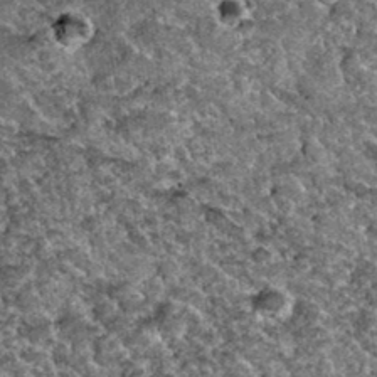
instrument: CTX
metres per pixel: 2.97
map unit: Hto
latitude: 35.3103
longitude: -52.2333
